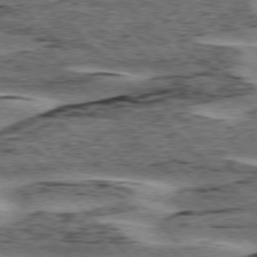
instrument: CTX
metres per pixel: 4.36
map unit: lApd
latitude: 76.3656
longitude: -78.1389
